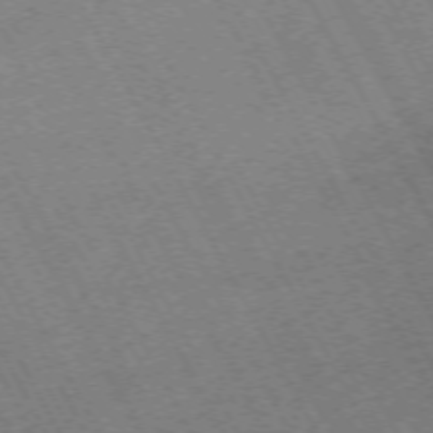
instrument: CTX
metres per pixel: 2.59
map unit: Hpe
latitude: -72.7085
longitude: 10.8597
